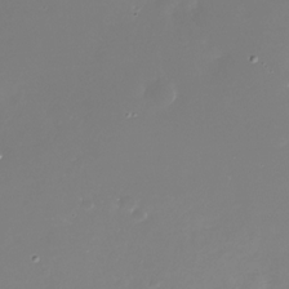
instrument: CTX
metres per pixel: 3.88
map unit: Nhu
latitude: -29.5399
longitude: -77.0836
